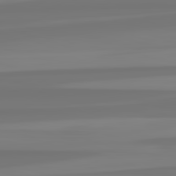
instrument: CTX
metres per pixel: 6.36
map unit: lApd
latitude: 82.6868
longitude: -178.4034
